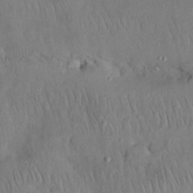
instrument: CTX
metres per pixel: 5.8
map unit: Nhu
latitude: 27.4993
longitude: -69.1025
